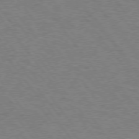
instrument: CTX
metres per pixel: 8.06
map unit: Hpe
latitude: 74.9703
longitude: -151.0080
